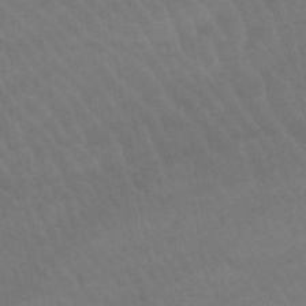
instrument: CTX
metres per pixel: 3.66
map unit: lHb
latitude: -45.7289
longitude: 77.2943
